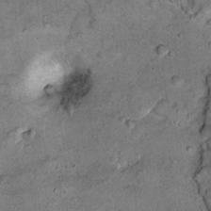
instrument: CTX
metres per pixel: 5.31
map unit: Hto
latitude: 11.4238
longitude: -36.5734
